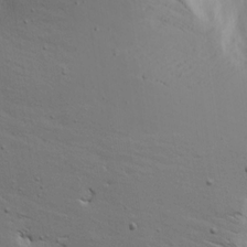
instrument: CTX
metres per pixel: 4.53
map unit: Aa
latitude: 17.7450
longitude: -125.1214
